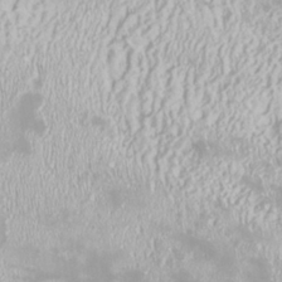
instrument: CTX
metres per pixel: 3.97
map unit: Htu
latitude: -8.4062
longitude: -76.4979
